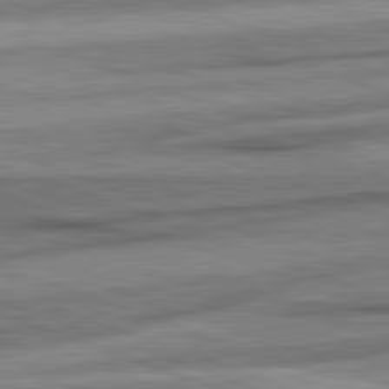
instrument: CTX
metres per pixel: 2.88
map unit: lApd
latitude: 82.3467
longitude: -162.9325
